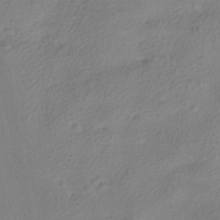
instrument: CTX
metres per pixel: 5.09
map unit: HNhu
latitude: -40.4062
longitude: 97.5588
